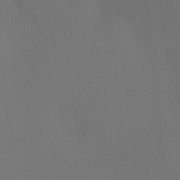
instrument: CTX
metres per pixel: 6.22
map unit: Ht
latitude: -15.5966
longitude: -42.1011
